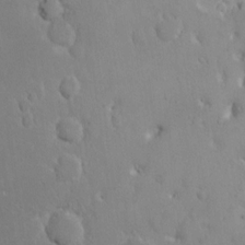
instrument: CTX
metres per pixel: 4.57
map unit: eHh
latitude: 15.4616
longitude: -71.7072
